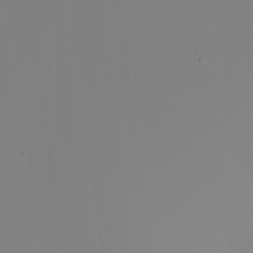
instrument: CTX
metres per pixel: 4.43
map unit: Nhu
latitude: -5.2754
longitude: -95.4805
